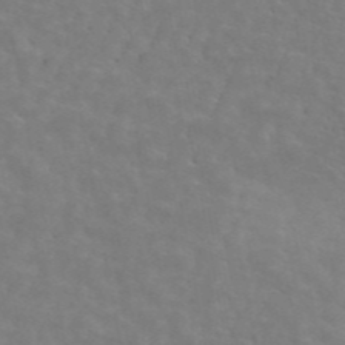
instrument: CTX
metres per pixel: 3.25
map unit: ANa
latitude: 44.9702
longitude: 25.9367
